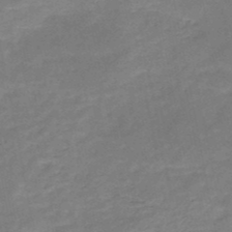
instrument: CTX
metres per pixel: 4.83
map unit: HNb
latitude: -49.3321
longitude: -39.1970
